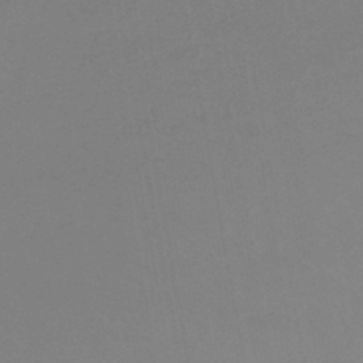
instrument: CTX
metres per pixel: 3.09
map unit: lHb
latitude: -44.5385
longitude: 77.4454
